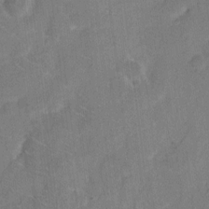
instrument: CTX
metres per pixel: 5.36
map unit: eHh
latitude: 9.9339
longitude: -64.5546
